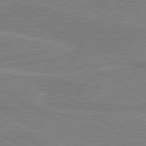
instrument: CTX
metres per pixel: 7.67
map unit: lApd
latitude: 80.4601
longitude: 121.2376
